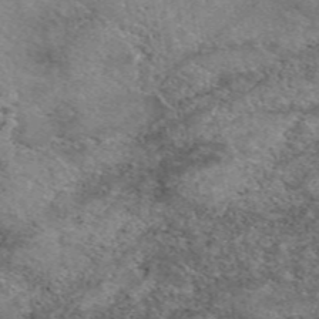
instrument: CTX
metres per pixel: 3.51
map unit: eAb
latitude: 50.2522
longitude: 110.2928
